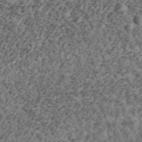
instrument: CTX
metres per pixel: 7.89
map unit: eHh
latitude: 37.5371
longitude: -79.4994
